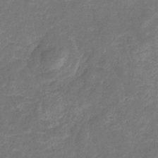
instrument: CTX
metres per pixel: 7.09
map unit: eHb
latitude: -33.6344
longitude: 74.6330
